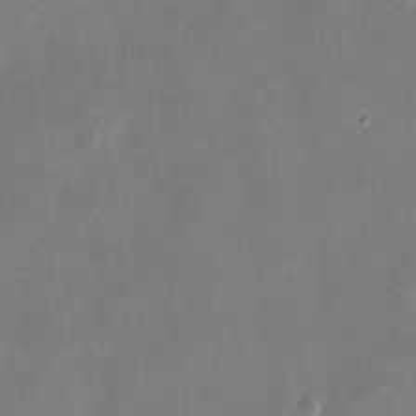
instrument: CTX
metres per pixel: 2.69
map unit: eHh
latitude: 8.1389
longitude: -73.8206
